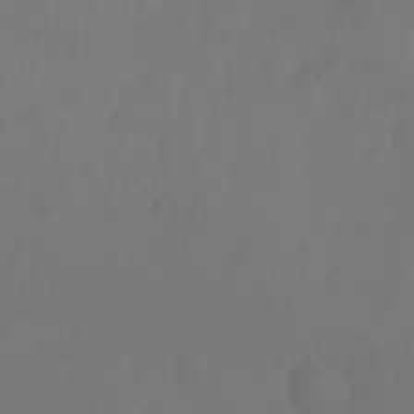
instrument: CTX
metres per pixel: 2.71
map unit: Nhu
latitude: 25.7638
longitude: -62.7436
